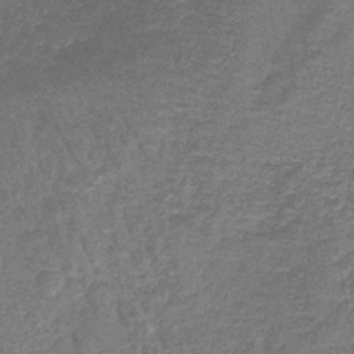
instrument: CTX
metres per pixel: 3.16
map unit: lHb
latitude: -39.2187
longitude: 60.2173
